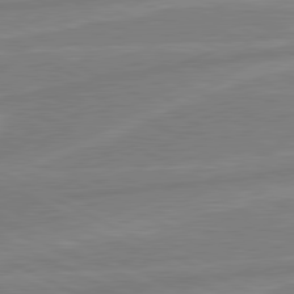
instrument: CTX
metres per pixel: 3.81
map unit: lApd
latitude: 80.8569
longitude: -169.5560
